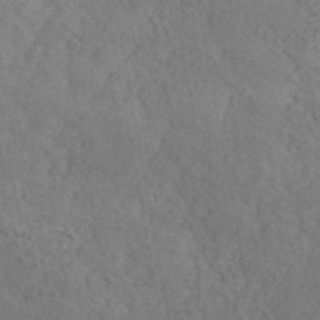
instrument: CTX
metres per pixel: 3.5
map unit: ANa
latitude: 41.5560
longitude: 52.1416
